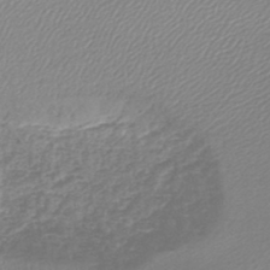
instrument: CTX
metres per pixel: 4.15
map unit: lHb
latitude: -44.0283
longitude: 61.6911
